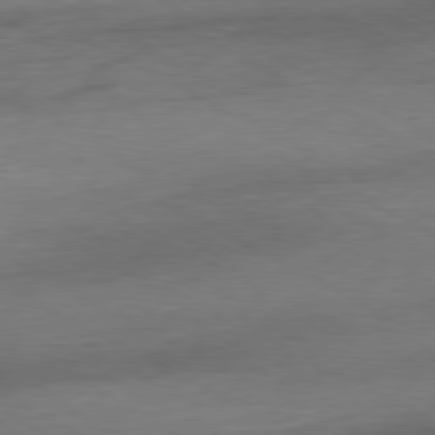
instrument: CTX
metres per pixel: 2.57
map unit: Ap
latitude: -80.0850
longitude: -82.6679
